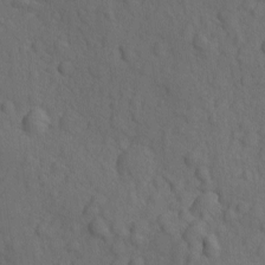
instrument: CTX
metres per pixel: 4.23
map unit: Ave
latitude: -9.7289
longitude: -119.2726
